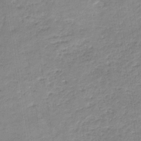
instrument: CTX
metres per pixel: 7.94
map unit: eHb
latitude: -35.7855
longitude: 73.6722
